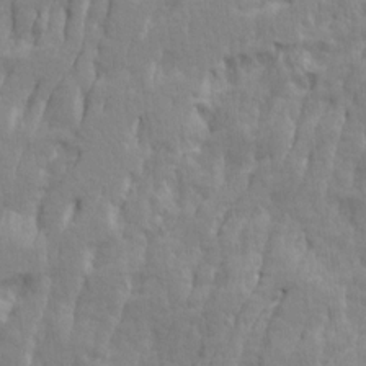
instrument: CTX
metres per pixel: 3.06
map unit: Ave
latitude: 14.4034
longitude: -134.3278
